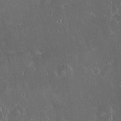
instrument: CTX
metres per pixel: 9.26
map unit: eHh
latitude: 21.9528
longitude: -58.2712
